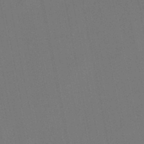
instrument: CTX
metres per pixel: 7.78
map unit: lHb
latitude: -47.5588
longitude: 72.0094
